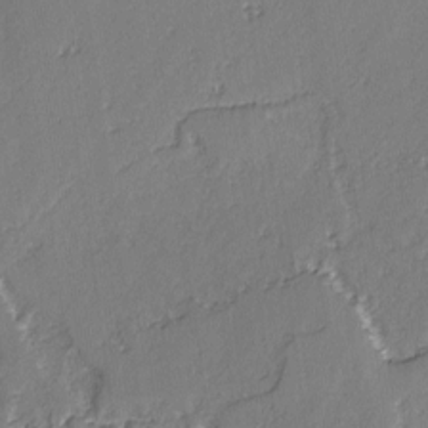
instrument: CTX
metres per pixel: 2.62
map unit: lAvf
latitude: -3.2375
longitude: -107.3104
